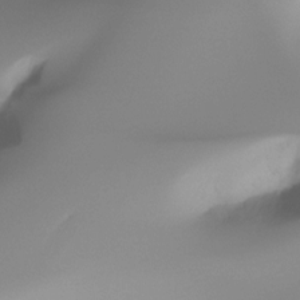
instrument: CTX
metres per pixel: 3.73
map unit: Ht
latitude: -16.4440
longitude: -45.2726
